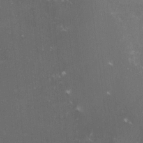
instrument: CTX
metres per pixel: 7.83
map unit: lHvf
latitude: -15.1620
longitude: -101.4615
